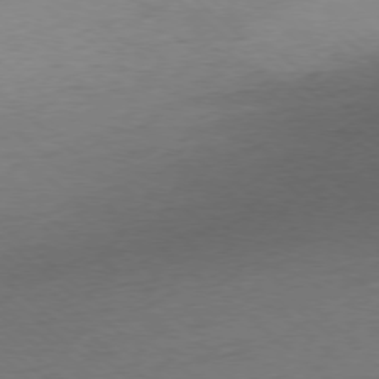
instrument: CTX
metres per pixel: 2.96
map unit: Ap
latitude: -78.0850
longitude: -69.2726
